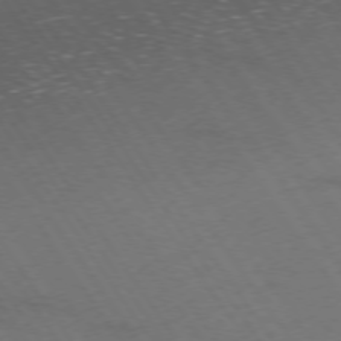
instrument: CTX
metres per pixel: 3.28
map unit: Ap
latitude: -75.9745
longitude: -65.0647
